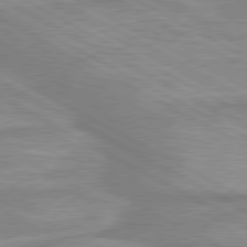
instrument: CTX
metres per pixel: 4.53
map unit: lApd
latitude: 80.2711
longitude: -174.3089
